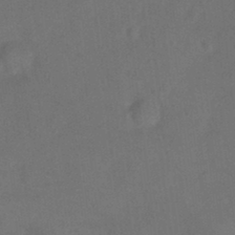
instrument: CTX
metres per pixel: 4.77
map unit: Ht
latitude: -0.5763
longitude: -33.1592
